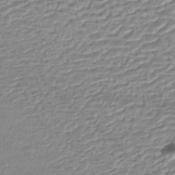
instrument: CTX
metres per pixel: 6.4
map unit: Nhe
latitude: -48.0094
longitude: -172.8946
